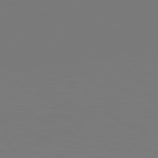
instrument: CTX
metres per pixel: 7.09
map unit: Hpe
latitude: 78.7058
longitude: -139.1214
